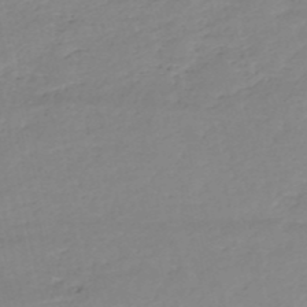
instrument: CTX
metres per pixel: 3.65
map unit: eHh
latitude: -52.7274
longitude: -24.6301
